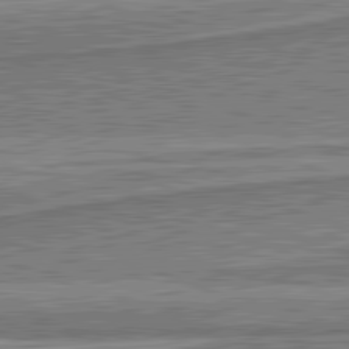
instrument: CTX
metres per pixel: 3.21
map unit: lApd
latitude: 82.0444
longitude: 167.3887
